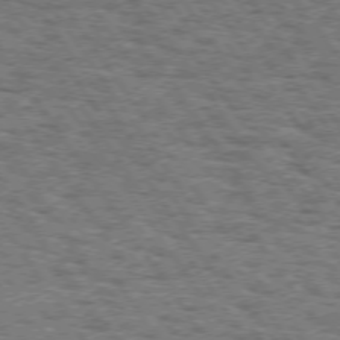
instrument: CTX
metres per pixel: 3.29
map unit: Hpe
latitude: 73.6883
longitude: -131.3104
